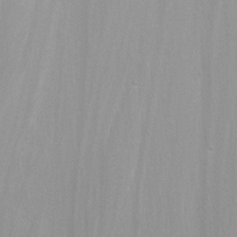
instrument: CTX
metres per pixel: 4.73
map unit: eHh
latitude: -5.7099
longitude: -78.7058
